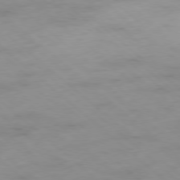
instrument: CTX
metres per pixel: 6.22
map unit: Hpe
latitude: -78.6329
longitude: -17.9150
